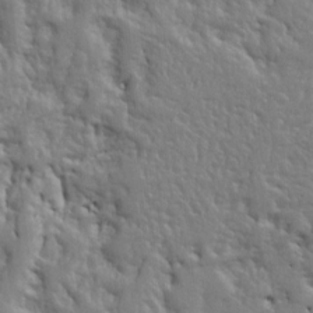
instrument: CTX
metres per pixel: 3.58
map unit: Ht
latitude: 8.9325
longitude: -77.2537
